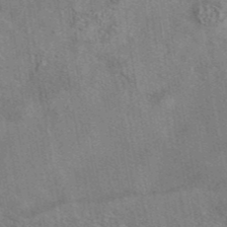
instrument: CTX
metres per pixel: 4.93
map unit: eAb
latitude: 41.8961
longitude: 110.5195
